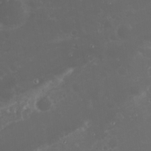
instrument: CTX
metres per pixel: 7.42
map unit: Nhu
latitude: 23.3482
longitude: -62.2334
